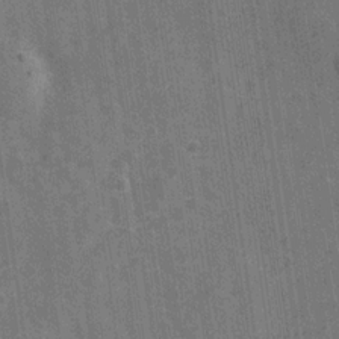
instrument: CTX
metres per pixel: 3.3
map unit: Hve
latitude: -29.1620
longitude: 92.1795
